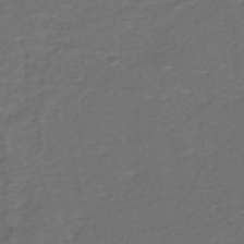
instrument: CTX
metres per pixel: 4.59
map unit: eHh
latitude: -44.0850
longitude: -29.9339
